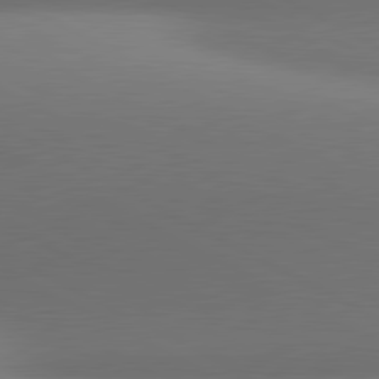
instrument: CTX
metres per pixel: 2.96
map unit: lApd
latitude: 80.9325
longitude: 133.1998
